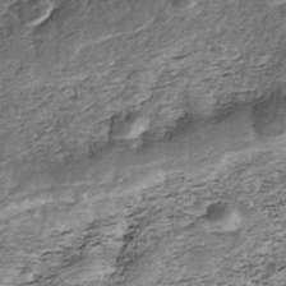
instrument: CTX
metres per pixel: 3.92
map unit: Nhe
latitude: -39.3510
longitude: -116.7624
